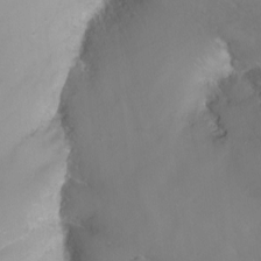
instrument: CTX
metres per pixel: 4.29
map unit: Nhu
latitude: -12.2551
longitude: -68.5168
